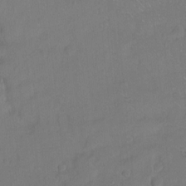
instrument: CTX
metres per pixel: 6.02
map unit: Ht
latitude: -7.0108
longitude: -37.5182
